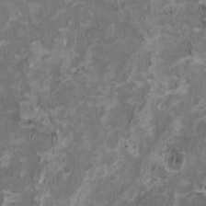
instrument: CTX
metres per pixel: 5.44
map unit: HNhu
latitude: 2.2900
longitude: -3.8205
